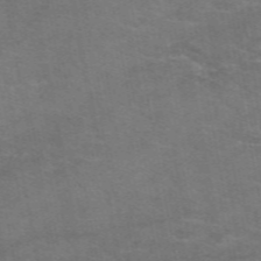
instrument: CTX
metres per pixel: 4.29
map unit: eAb
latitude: 50.7435
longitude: 105.1998
